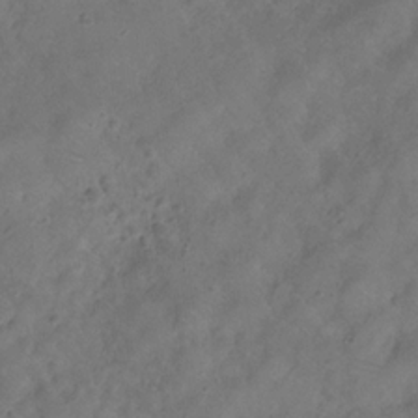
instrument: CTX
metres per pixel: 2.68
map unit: Hve
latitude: -31.6533
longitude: 95.7666
